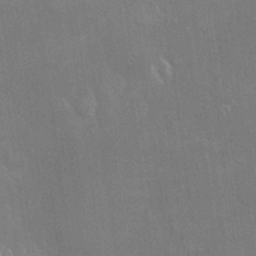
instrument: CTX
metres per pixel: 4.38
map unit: HNhu
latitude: 4.8002
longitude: 8.9919
